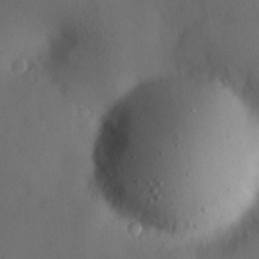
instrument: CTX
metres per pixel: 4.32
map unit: Hve
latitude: 13.2726
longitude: -90.2334
